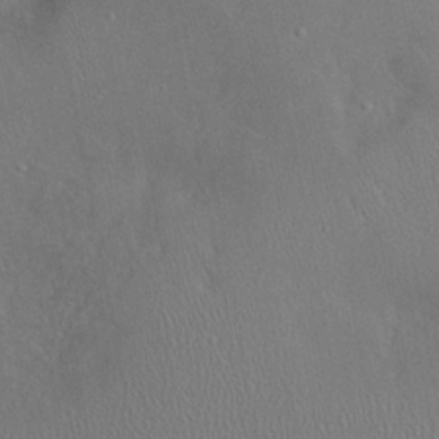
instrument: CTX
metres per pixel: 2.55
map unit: eHh
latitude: 19.9339
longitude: -71.1403
